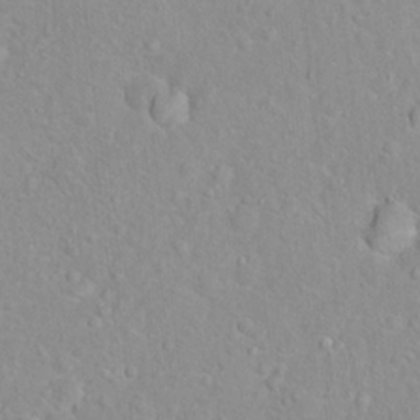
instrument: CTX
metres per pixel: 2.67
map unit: Hto
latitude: 16.0633
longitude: -41.8394
